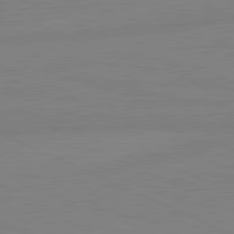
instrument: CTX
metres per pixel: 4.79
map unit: lApd
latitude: 81.7072
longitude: -172.8757
